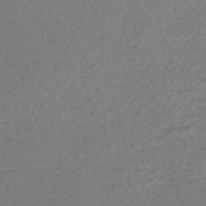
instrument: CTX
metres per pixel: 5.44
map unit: Nve
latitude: -56.2550
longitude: 61.1053
